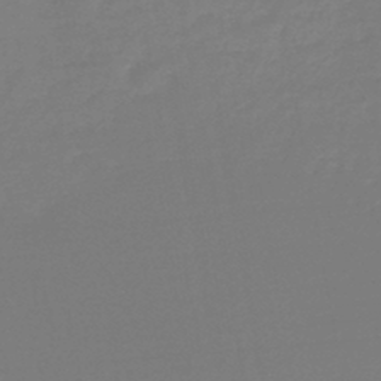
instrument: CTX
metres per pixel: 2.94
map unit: lHb
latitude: -44.9731
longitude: 62.8975
